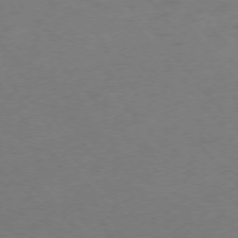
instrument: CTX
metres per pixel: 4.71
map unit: Ap
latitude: -75.8990
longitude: -70.4223
